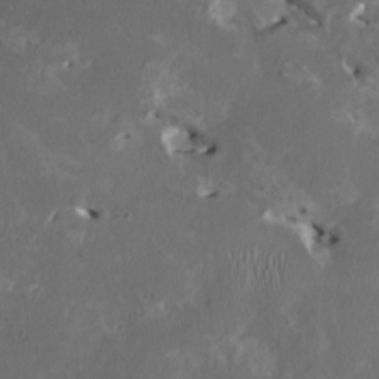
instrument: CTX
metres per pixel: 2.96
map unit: HNhu
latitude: 1.8583
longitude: -4.7435
